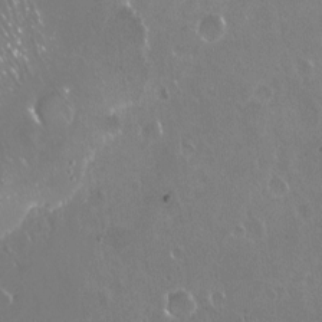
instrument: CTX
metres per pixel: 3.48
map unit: Nve
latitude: -18.0850
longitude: -59.9150
